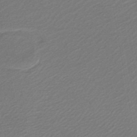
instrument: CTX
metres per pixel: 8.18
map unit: lHb
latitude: -46.6518
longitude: 59.2753
